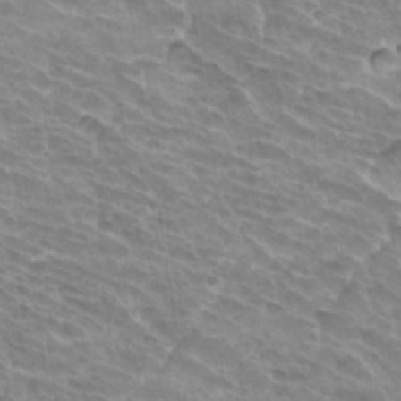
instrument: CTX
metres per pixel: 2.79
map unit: Hto
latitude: 33.4237
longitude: -42.1956
